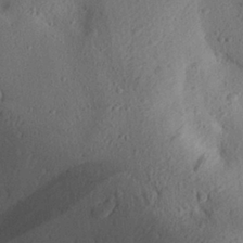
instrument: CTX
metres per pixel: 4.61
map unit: Aa
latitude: 27.1781
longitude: -142.6869
